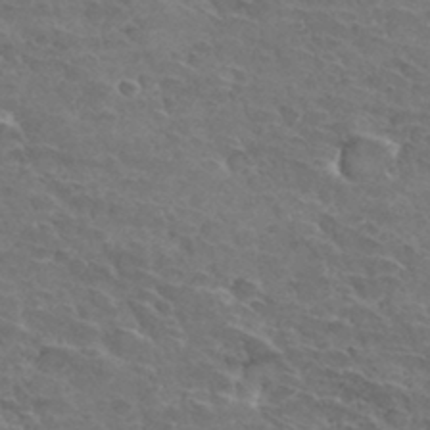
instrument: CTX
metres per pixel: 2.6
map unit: Hto
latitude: 33.1403
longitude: -45.8961
